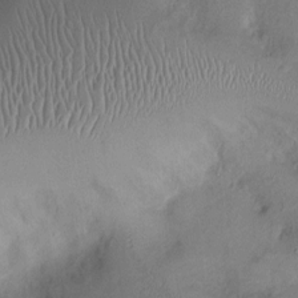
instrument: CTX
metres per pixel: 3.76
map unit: Ht
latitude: 0.9136
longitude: -13.7261
